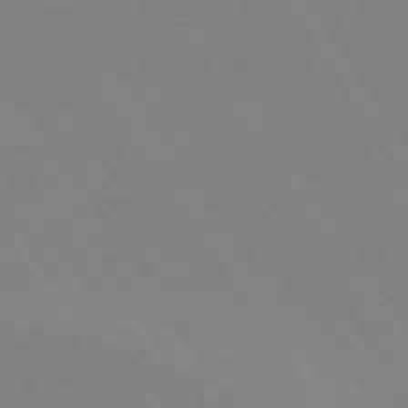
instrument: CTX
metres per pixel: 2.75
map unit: Ap
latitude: -73.8044
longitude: -70.8191
